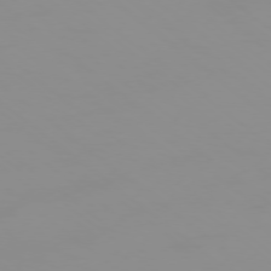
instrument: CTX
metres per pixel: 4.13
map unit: Ap
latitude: -77.9367
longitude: -95.0648
